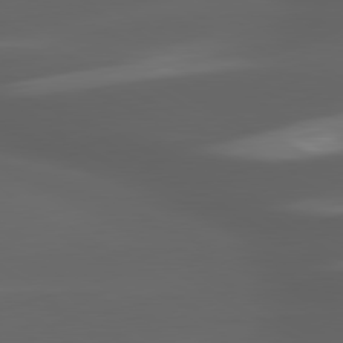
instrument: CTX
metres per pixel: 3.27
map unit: lApd
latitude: 80.1578
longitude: -144.4790
